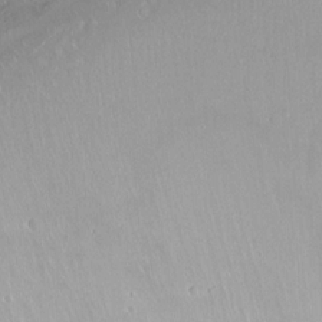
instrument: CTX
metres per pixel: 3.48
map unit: Ht
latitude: -14.8219
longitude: -43.6127
